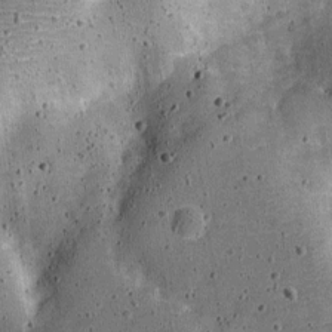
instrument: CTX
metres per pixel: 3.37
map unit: Nve
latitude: -25.5777
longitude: 105.7666
